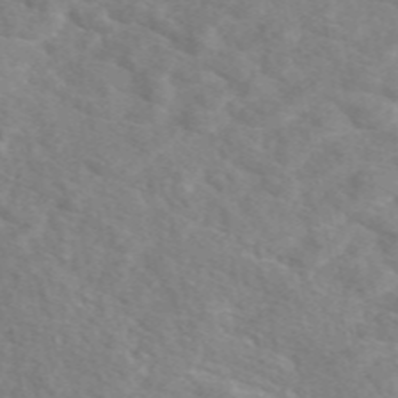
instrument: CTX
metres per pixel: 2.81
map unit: eAb
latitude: 49.8583
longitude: 117.5588
